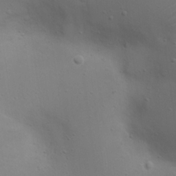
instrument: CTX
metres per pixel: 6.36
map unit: eHh
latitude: 23.0647
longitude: -69.4993
